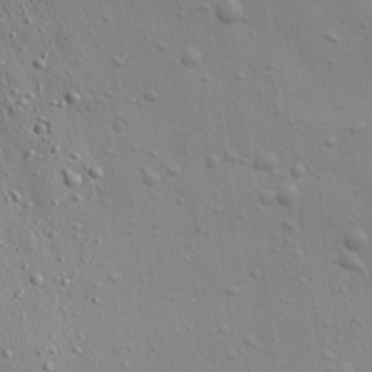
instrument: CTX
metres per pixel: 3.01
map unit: Aa
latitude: 22.4601
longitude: -143.5938
